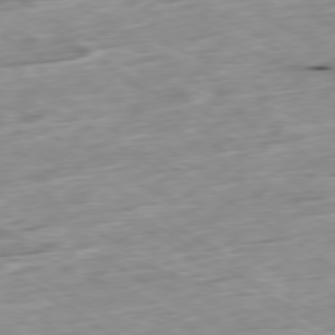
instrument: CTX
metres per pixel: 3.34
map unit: Ap
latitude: -79.7099
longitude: -89.2726
